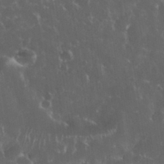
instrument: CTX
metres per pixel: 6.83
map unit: eHh
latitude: 33.8961
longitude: -61.9528
